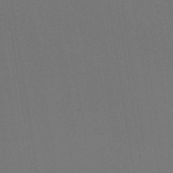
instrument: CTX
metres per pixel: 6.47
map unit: ANa
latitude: 43.7450
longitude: 28.1984
